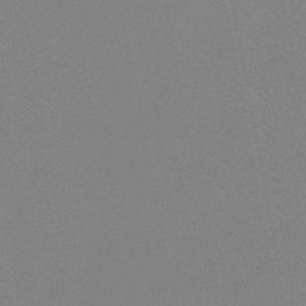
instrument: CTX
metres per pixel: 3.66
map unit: HNb
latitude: -45.4643
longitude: -40.0633
